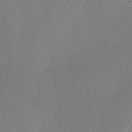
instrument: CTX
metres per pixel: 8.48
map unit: Ht
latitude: -15.5399
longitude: -41.0458
